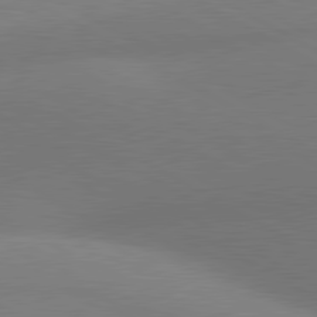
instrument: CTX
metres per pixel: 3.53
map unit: lApd
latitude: 80.8569
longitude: 130.3684
